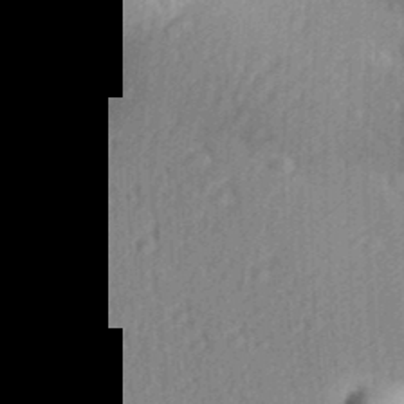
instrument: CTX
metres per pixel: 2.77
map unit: Aa
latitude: 28.6112
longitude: -138.8758
